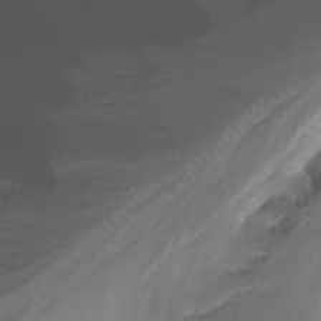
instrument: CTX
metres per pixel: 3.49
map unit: Nhu
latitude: -14.2929
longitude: -63.7639
